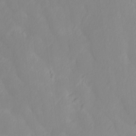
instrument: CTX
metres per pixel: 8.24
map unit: Ave
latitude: 13.3671
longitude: -105.7639
